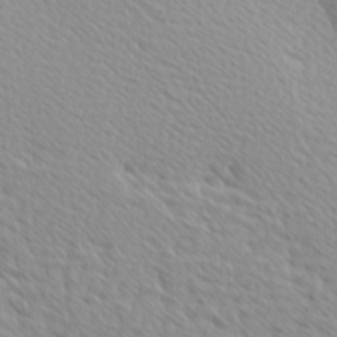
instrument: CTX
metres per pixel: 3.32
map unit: Hve
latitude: 1.3859
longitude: -123.9717
